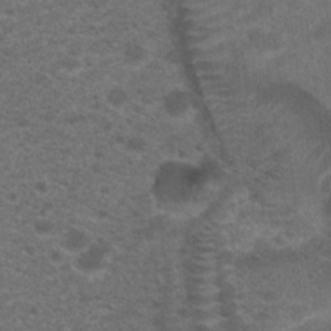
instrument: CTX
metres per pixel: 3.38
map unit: Hto
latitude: 19.7071
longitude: -39.2726
